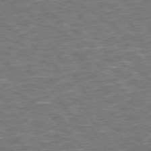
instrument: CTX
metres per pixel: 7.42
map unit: Hpe
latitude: 73.8017
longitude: -125.0269
